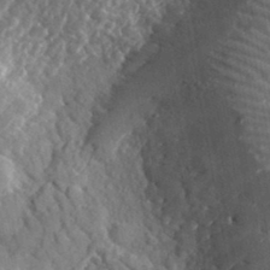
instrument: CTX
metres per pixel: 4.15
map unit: lHvf
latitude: 34.4034
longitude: -86.4223
